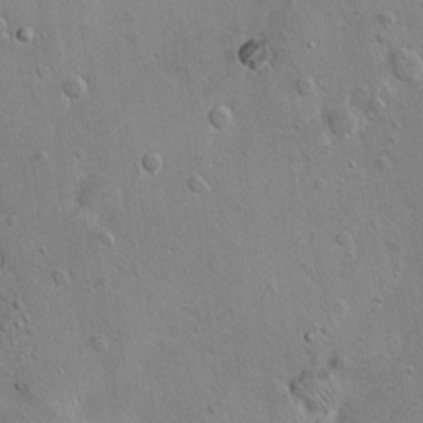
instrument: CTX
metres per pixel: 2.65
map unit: eHh
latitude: 1.9339
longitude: -55.5560
